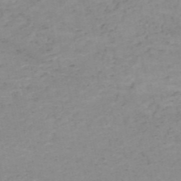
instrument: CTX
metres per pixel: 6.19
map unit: HNb
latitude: -51.5777
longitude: -51.8205
